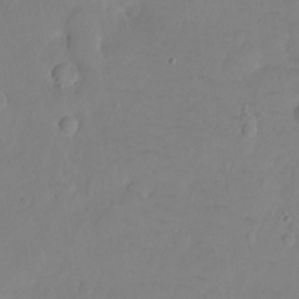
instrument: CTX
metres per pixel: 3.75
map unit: Ht
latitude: -8.9542
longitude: -36.2712
